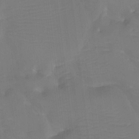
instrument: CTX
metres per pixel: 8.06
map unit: Htu
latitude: -13.5777
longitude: -46.4034
